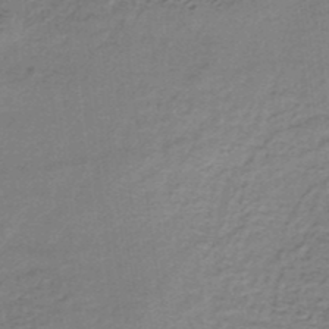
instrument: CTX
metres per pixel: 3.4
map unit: lHb
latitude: -35.7100
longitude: 60.7652
